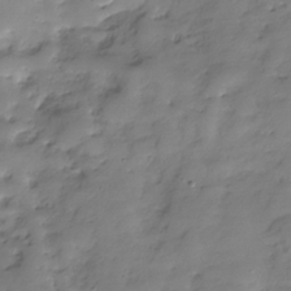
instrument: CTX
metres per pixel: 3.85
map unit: Hve
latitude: -30.1039
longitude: 94.5007
